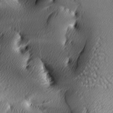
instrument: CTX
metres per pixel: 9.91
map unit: lAa
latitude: -6.1417
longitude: -122.7435
